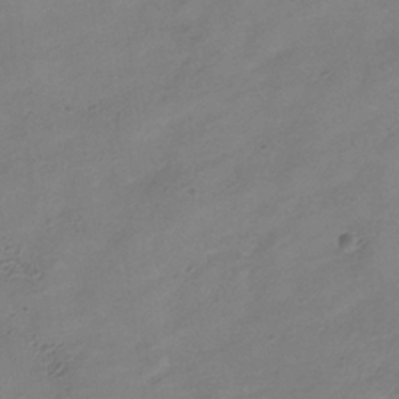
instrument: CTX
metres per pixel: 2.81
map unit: Hve
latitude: -35.1242
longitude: 89.5588
